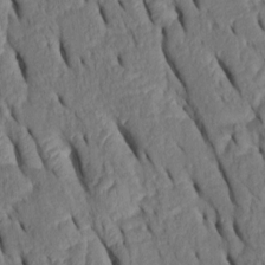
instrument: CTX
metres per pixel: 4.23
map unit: Htu
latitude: 0.6868
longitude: 149.5966
